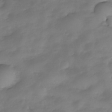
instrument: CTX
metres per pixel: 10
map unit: Nhe
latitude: -34.4629
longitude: -143.9717
